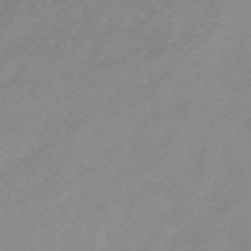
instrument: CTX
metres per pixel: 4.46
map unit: lHb
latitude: -37.1620
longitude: 72.1039
